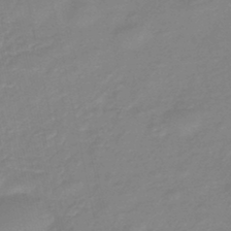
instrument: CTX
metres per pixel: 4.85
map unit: eHb
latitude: -45.1053
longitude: 81.6911
